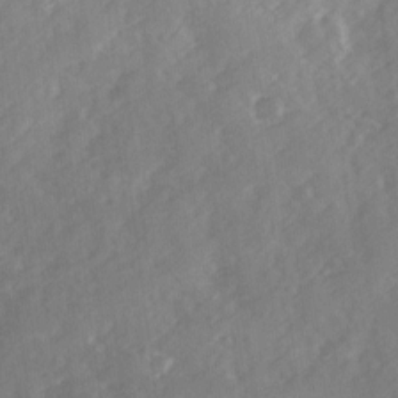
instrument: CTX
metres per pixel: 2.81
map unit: Ave
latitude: 11.9717
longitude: -102.7246
